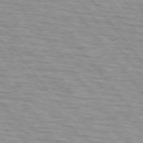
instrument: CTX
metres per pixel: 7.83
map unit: lApd
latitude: 74.9892
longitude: -76.4223
